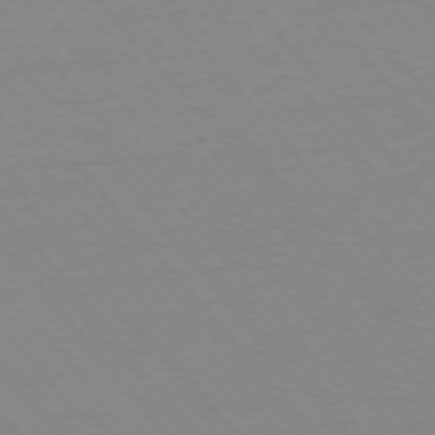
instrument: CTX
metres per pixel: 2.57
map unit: Ap
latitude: -76.0094
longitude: -86.8947
